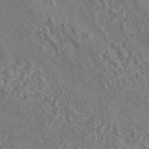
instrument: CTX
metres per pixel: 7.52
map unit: eAb
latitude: 43.2348
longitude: 114.8408
